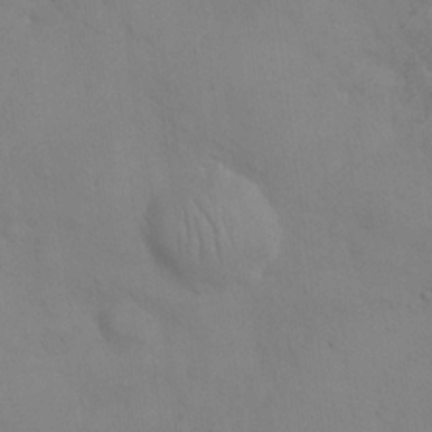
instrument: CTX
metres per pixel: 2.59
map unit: eHh
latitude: 21.3860
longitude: -61.4804
